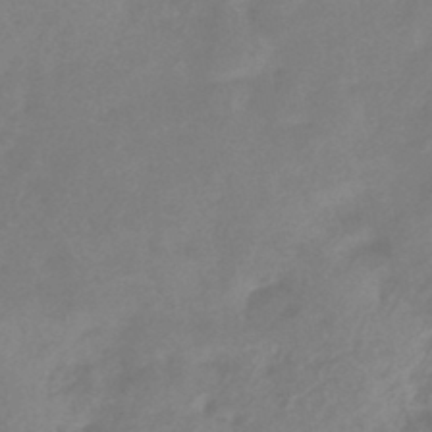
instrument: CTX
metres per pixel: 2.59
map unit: HNhu
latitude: -43.1242
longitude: 91.3321
